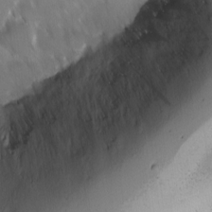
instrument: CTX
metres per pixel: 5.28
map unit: Ave
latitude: 8.7057
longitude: -105.2537
